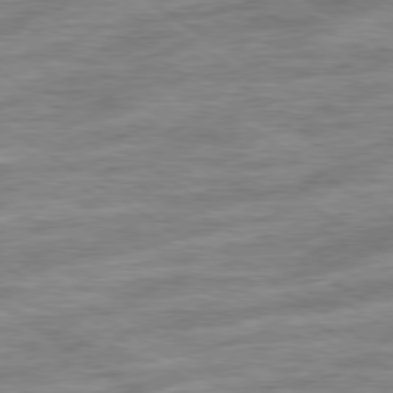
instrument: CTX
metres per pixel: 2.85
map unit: Ap
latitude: -79.6155
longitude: -48.6868
